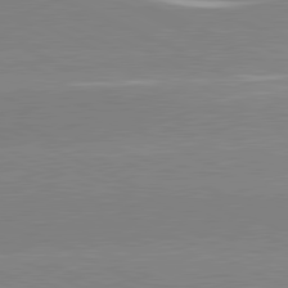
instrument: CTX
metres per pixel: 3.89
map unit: lApd
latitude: 81.4048
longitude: -151.5560
